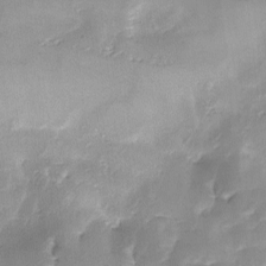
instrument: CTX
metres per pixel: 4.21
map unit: Ave
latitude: -9.2754
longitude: -122.5357
